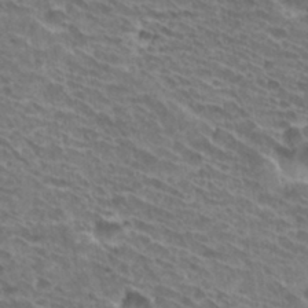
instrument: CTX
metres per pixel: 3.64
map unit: Hto
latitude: 32.5168
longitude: -42.1389
